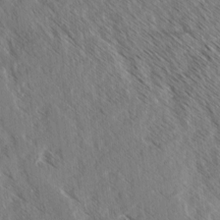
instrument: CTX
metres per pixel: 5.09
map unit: lAvf
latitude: 4.7246
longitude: -105.3860
